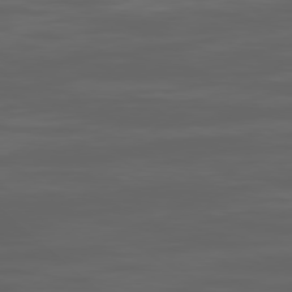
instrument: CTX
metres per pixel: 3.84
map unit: Ap
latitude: -79.8989
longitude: -93.5560
